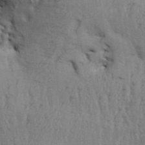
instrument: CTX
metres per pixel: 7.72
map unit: Aa
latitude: 32.6868
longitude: -135.2915
